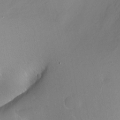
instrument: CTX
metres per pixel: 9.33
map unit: Aa
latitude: -7.2754
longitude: -78.1011
